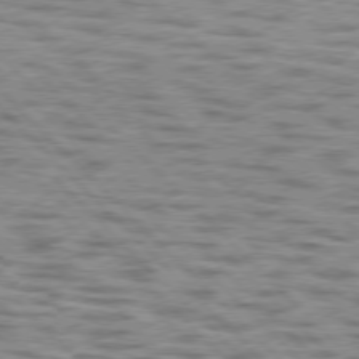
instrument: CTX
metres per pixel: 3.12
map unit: lApd
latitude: 76.8380
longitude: -70.6868
